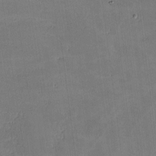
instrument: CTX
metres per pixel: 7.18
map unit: lHvf
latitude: -9.4832
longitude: -101.6505
